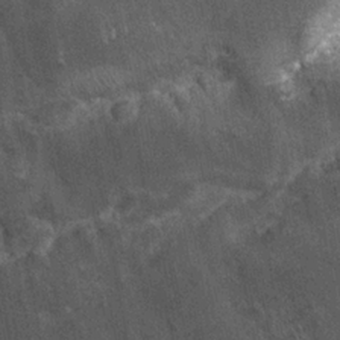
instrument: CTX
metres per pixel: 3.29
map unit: Ht
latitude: 2.6490
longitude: -19.1781
